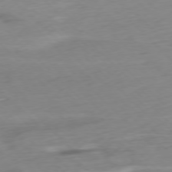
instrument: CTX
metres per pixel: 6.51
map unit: Ap
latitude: -77.0675
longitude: -78.1767
